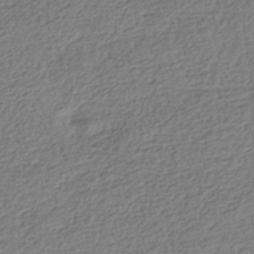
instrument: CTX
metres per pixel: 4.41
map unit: HNhu
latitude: -42.3684
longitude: 98.5951
